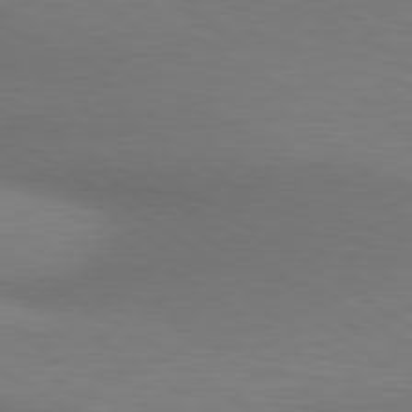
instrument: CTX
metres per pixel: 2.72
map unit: lApd
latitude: 80.4412
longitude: 121.0675
